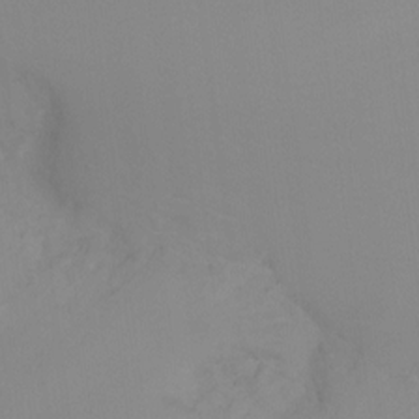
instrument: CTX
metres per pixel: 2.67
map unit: Htu
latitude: -14.6897
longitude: -47.5938
